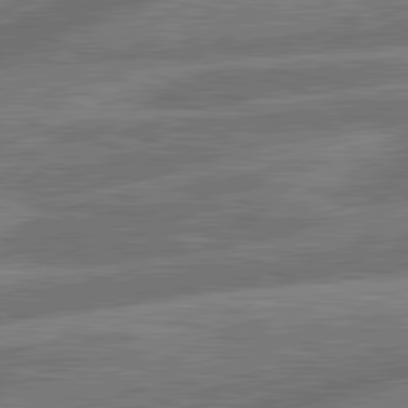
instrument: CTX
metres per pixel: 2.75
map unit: lApd
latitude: 81.2915
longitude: -166.5734
